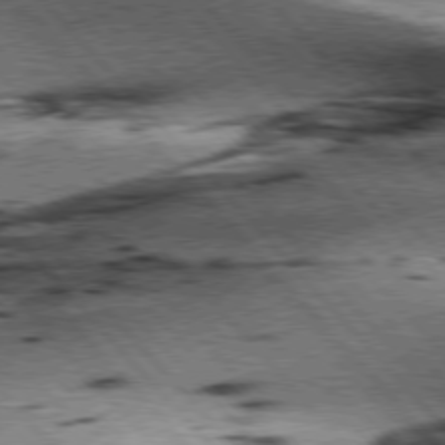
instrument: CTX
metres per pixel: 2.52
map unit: lApd
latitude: 76.7246
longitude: -71.8394
